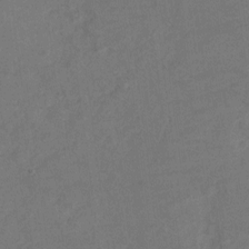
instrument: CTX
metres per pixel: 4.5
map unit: Nve
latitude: -19.1998
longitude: 108.3684
